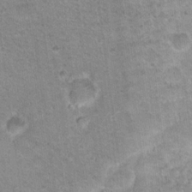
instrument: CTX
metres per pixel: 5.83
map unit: Nhu
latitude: 17.9150
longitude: -31.3104
